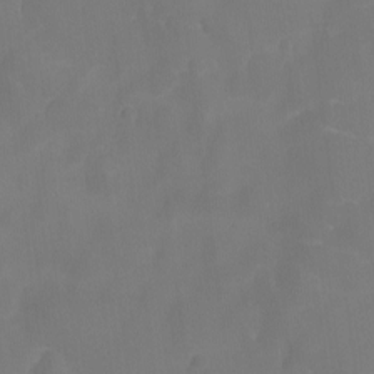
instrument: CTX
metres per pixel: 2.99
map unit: Ave
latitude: -8.2550
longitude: -122.6301
